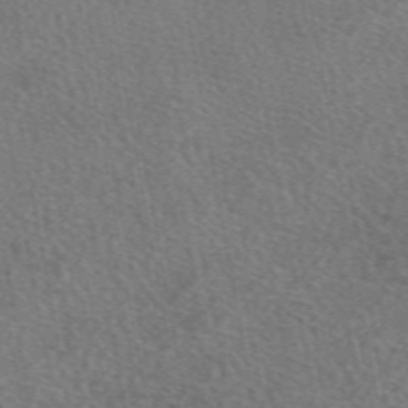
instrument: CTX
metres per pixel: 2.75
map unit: eAb
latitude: 49.8583
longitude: 110.6707
